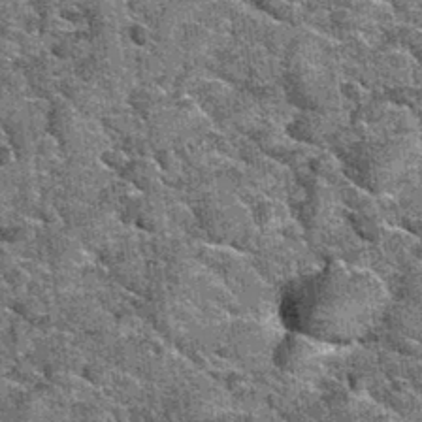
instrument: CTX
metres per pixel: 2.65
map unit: Hto
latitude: 35.1781
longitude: -52.5545
